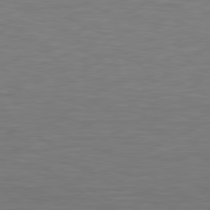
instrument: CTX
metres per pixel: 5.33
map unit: lApd
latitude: 79.1781
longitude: -90.8002
